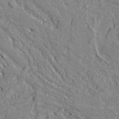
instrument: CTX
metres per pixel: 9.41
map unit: Hve
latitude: 32.4223
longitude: 148.7652
